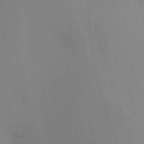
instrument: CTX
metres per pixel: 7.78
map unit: Ht
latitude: -8.8975
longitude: -31.4049
